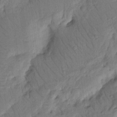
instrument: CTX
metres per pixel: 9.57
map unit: Nhu
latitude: 15.8584
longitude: -75.5182
